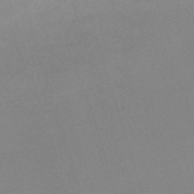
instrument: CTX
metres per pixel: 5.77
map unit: eHh
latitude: -61.7100
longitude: 49.8612
